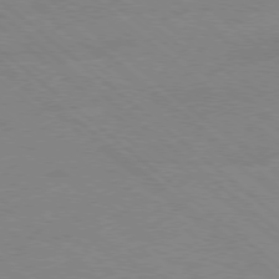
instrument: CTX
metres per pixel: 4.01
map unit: Ap
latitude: -78.7463
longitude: -55.2537
